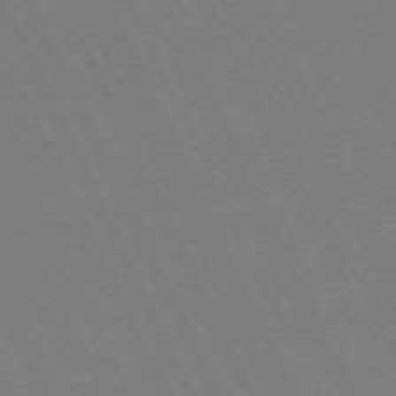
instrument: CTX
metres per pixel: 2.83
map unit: Hpe
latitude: -71.7478
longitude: 12.9353
